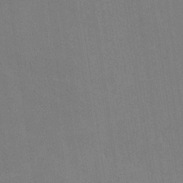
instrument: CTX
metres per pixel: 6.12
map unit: lHvf
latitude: -9.8989
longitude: -102.1200
